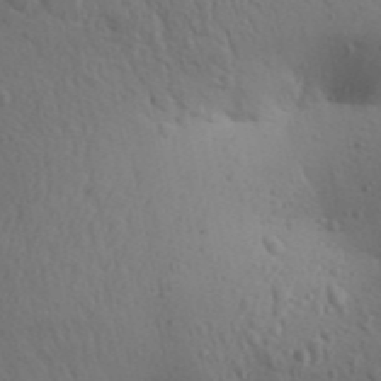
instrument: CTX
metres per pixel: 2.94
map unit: Aa
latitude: 30.1956
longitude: -146.4034
